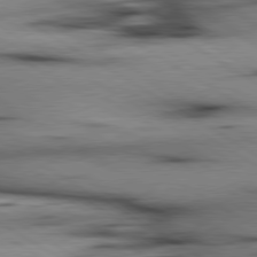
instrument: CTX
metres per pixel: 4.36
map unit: lApd
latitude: 80.0255
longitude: 163.1431
